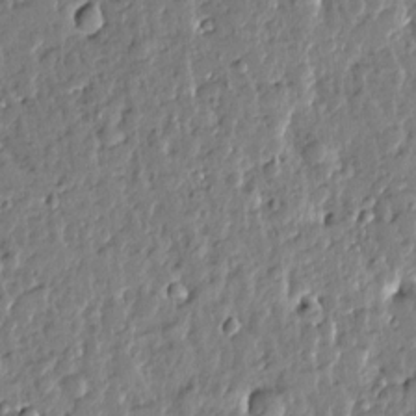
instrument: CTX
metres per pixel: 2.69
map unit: Htu
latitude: -0.4440
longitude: -178.5357
